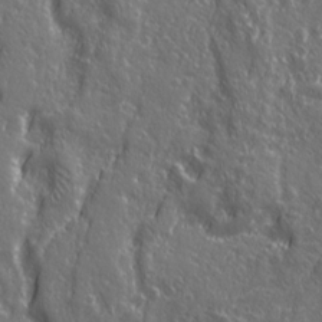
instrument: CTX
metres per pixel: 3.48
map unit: Ave
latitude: 22.8191
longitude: -133.1403
